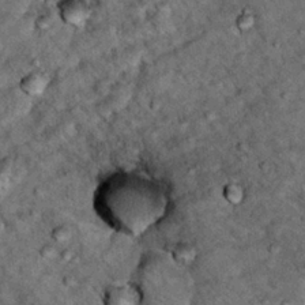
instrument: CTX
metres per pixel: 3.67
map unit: Hto
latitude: 15.8017
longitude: -35.6882
